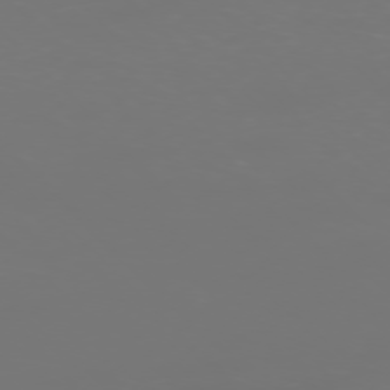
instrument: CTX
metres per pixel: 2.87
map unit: Ap
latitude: -76.9542
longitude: -62.3279
